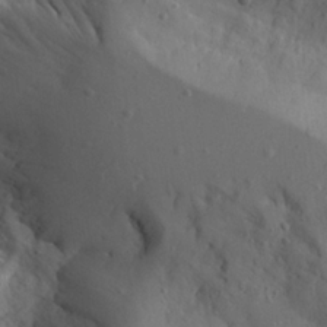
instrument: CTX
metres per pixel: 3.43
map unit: Aa
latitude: 24.1011
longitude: -127.8017
